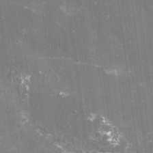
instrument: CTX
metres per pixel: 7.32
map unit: Nhu
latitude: -15.9367
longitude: -58.4601
